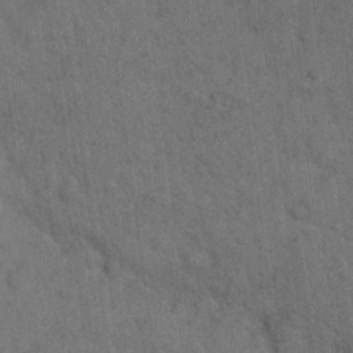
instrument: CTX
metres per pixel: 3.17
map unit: eHh
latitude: 18.6868
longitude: -63.7072
